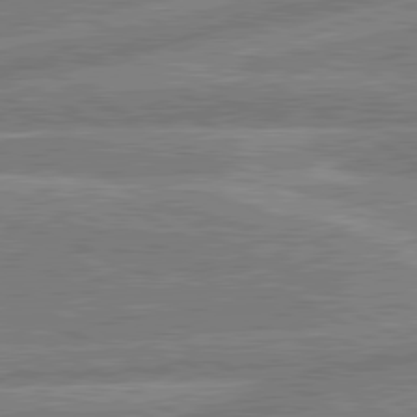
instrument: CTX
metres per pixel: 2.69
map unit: lApd
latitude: 80.6679
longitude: -170.8191
